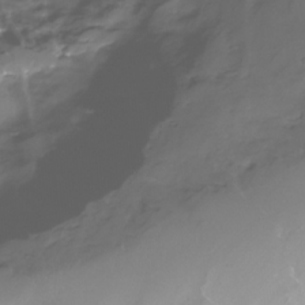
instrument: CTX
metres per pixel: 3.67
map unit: Nhe
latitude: -32.7841
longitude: -93.4615
